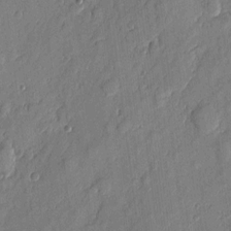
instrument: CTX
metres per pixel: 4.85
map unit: eHh
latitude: 6.0255
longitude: -73.2726
